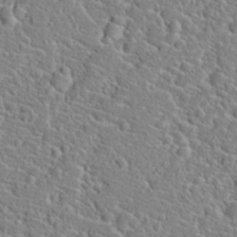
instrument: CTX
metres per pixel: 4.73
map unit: Hto
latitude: 21.2537
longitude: -44.8947
